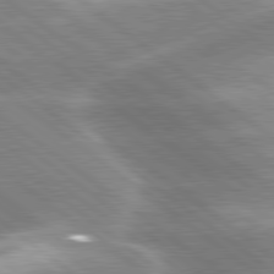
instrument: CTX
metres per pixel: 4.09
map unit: lApd
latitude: 80.0255
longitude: -118.8947
